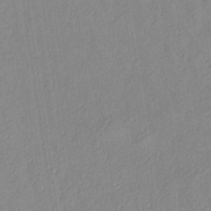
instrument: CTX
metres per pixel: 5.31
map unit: lHb
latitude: -34.6329
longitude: 71.8422
